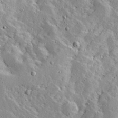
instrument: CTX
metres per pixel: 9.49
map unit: Ave
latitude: 12.5924
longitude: -137.9528
